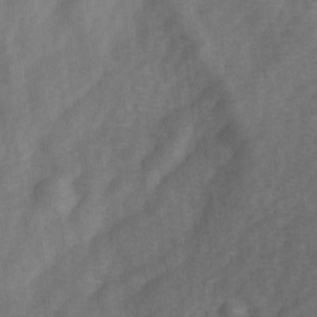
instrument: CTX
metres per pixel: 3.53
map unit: Ave
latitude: 1.5938
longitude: -111.7072
